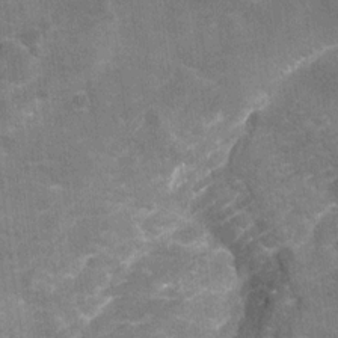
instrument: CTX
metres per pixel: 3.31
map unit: Nhu
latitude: -22.8975
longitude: -55.8961
